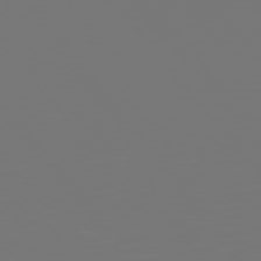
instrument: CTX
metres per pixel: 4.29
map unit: Hpe
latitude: 75.6316
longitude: -124.2900
